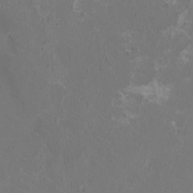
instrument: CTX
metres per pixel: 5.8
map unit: HNhu
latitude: 0.9891
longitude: -1.9906
